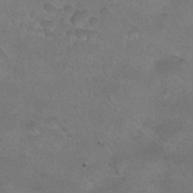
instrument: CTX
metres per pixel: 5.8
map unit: Nhu
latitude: 24.4978
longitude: -53.3482
